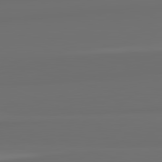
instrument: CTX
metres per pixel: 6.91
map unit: lApd
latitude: 82.4978
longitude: 161.7100
